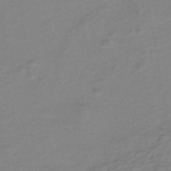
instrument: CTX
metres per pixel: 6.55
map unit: eHh
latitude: -46.2172
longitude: -29.4804
